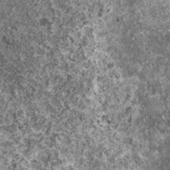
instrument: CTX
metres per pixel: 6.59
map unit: HNhu
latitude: 0.2144
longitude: 3.7288
